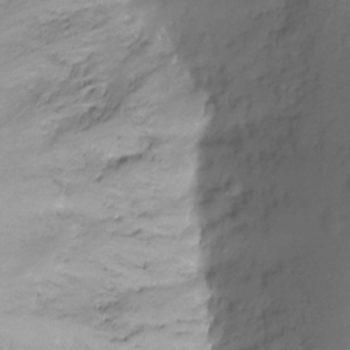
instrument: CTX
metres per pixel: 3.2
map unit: Ht
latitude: -9.7855
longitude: -35.7827
